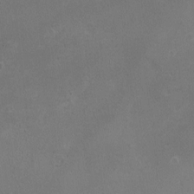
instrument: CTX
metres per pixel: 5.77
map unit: HNhu
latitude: -1.6911
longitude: -0.4412
